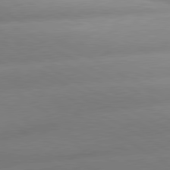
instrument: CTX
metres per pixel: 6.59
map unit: lApd
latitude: 80.3845
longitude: -158.1767
